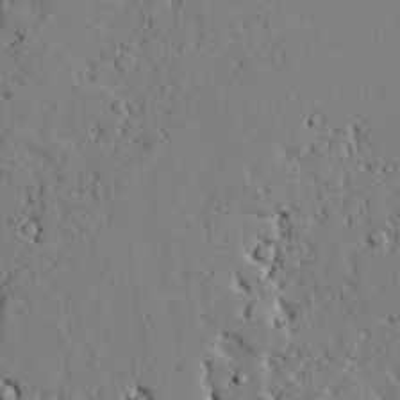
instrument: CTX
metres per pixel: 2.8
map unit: lAvf
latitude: 24.8757
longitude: -110.0822
